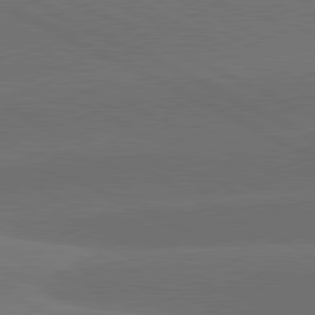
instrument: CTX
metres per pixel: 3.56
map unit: lApd
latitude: 81.2159
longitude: -147.5372
